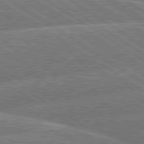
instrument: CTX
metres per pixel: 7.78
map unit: lApd
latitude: 79.9528
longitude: -157.5560
